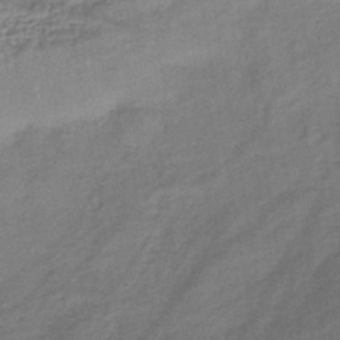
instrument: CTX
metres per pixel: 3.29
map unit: lHb
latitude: -40.3495
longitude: 75.2376
